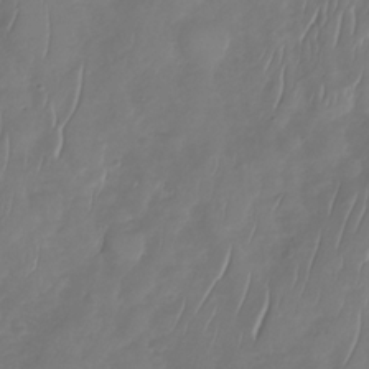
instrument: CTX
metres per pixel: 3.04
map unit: Nhu
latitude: -30.4251
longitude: -59.3671
